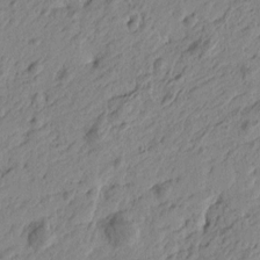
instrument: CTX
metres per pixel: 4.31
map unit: Htu
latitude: -4.9163
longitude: -179.6883
